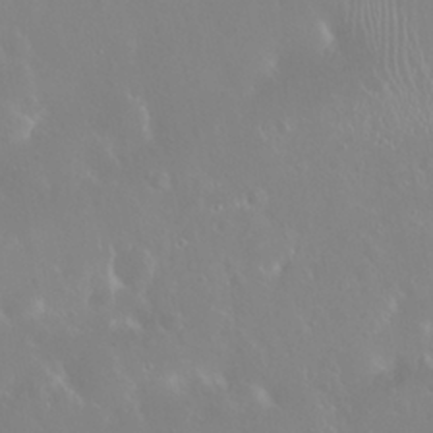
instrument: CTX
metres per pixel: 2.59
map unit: Nhu
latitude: 25.6504
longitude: -58.6302
